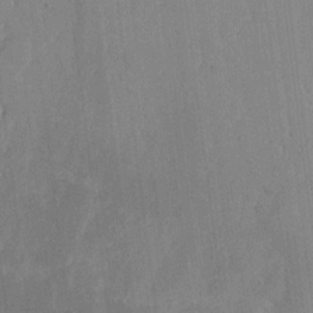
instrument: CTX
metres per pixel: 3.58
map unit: lHvf
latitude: 18.6301
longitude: -112.4979
